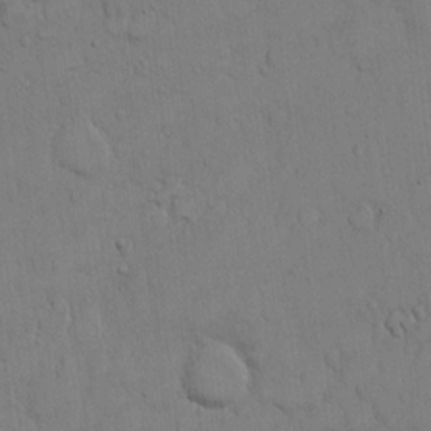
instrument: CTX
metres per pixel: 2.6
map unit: Hto
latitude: 11.3671
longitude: -57.7260
